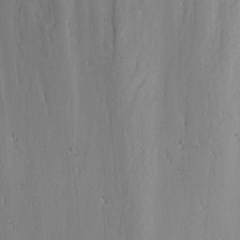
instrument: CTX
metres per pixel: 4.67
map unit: Nhu
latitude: 0.0633
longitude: -76.6679
